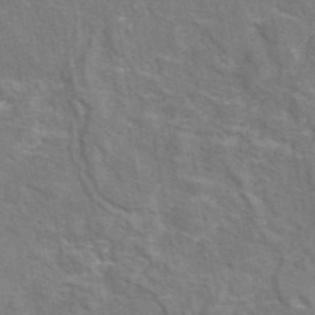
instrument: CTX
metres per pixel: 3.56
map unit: eAb
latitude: 45.1214
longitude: 110.1794
